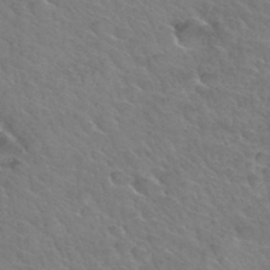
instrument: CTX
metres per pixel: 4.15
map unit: Hto
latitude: 34.2144
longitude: -47.0837
